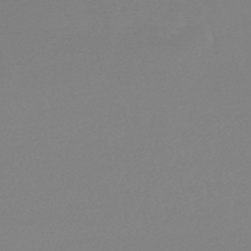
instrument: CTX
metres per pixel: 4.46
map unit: lHb
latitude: -44.4818
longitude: 75.5211
